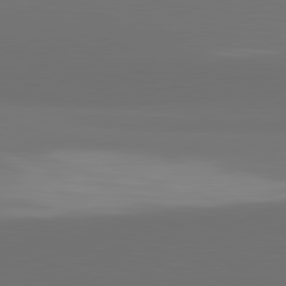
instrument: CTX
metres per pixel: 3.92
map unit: lApd
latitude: 81.9150
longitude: 152.0472
